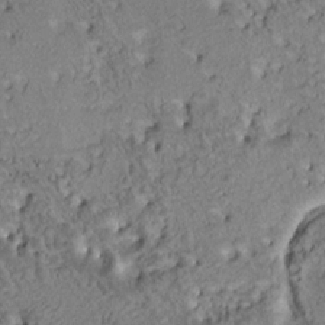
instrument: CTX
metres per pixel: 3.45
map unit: HNhu
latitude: 6.3656
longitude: 14.5007
